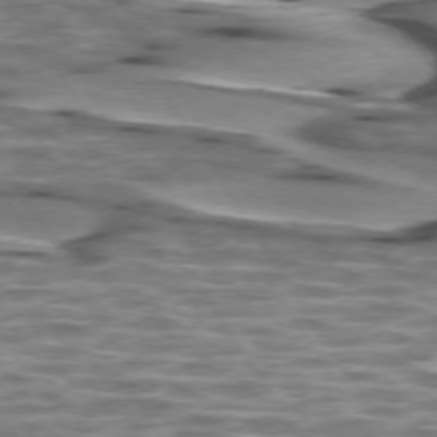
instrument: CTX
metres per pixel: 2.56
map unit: lApd
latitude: 74.3089
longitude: -56.7624
